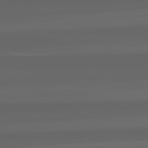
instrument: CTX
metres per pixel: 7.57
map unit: lApd
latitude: 82.4412
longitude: -170.5924
